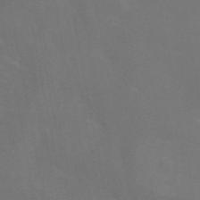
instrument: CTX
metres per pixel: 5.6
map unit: eAb
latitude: 46.3090
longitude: 121.1998
